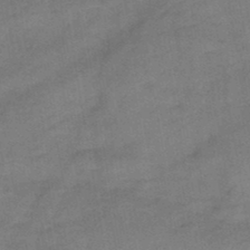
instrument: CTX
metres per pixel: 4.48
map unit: HNb
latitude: -46.8786
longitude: -38.1011
